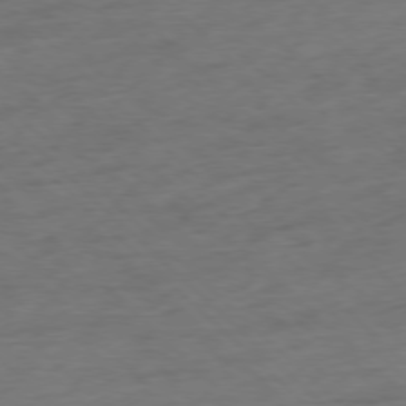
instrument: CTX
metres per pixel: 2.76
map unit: Ap
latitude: -77.7667
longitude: -79.8961
